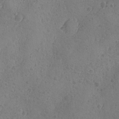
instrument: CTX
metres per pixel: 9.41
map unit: Ave
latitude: -8.8030
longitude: -118.6112
